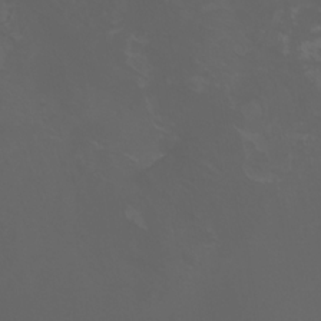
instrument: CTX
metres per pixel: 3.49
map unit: Nhu
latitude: -5.3698
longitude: -90.0444
